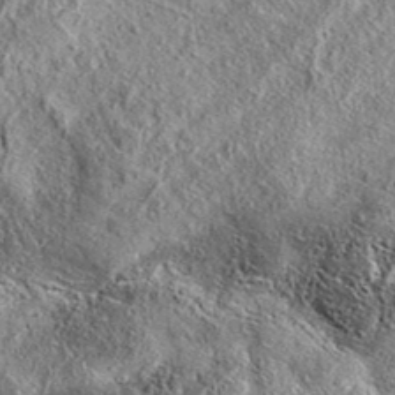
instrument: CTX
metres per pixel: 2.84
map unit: eAb
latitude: 37.4615
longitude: 109.8422
